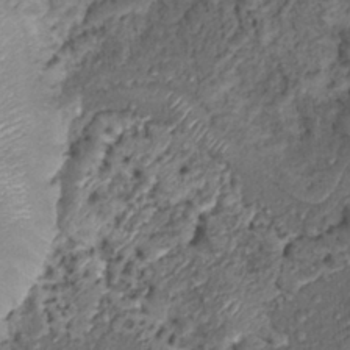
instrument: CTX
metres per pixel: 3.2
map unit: Hto
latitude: 14.2523
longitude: -30.1011
